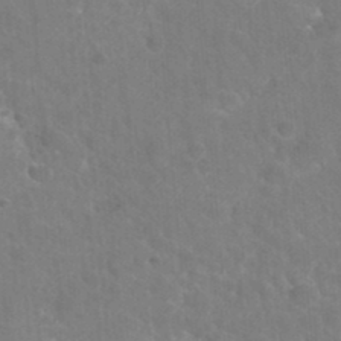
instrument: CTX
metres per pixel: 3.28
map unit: Hto
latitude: 36.0633
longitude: -46.8758
